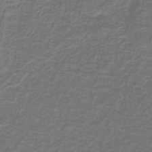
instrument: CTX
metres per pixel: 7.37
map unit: lHb
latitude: -43.7099
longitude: 56.5385
